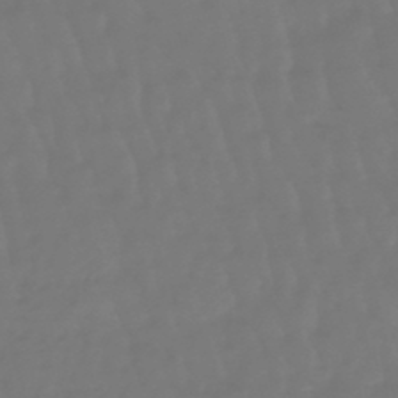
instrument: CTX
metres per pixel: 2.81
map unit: eHb
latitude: -47.2187
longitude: 81.3510
